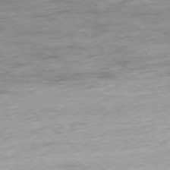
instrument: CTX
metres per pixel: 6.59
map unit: Ap
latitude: -77.4076
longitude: -93.1781
